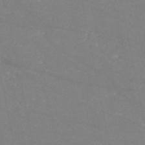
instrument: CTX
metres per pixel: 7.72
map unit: HNb
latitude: -54.4440
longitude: -38.2145
